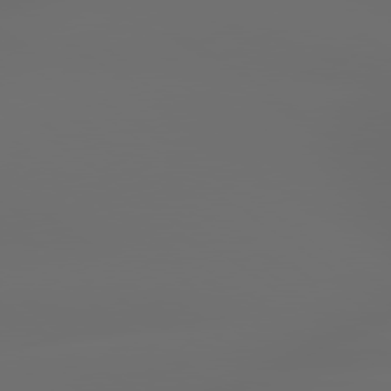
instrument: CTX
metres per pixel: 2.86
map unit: lApd
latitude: 79.7072
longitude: -138.9325
